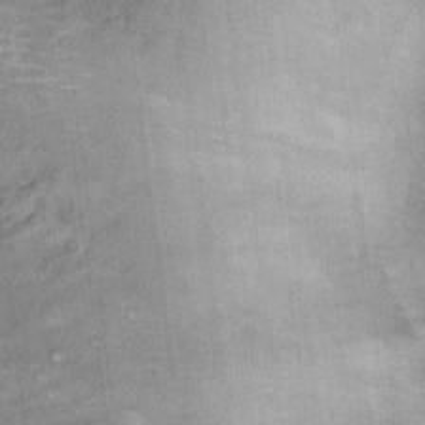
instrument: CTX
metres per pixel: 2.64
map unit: Ht
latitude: 15.3482
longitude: -40.8380
